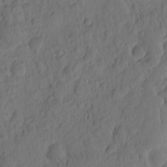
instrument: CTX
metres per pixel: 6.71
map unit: eHh
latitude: -1.5966
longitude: 15.3321
